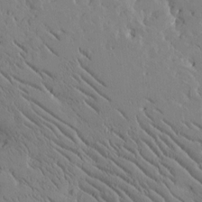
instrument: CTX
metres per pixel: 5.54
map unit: Htu
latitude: -1.8801
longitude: 175.5399
